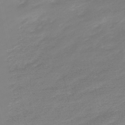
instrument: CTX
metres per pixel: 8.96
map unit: eHb
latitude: -48.3496
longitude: 85.0297
